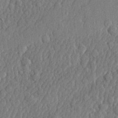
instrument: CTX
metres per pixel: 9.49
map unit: lHvf
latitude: 22.3656
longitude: 142.7652
